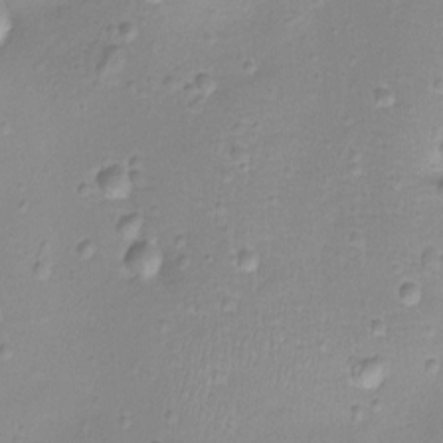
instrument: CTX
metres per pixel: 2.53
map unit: Ht
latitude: -8.0661
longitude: -21.2915
